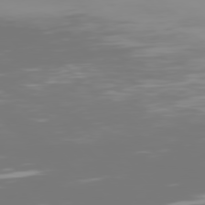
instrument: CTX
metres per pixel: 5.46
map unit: Hpe
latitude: 77.2915
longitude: -140.1199
